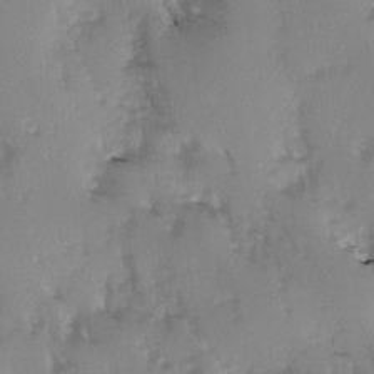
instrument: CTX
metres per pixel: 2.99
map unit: Ave
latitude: -0.8030
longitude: -111.9339
